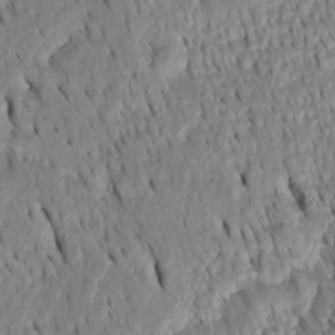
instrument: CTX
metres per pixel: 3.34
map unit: Htu
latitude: -4.1983
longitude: 151.9367
